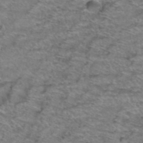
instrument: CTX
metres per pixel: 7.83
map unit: Hto
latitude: 39.2159
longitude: -44.4034
